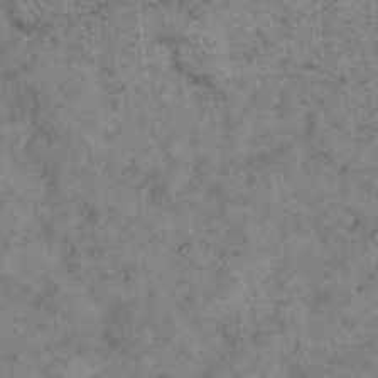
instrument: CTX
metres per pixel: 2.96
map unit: eHh
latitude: 14.7813
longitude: -65.5560
